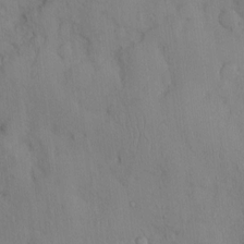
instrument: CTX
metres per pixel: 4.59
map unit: Ht
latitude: 0.6868
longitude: -13.4049
